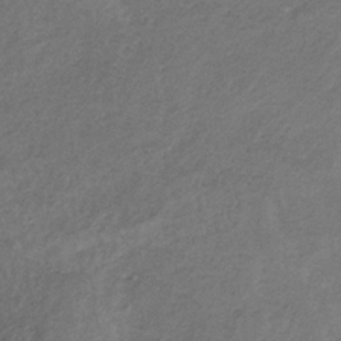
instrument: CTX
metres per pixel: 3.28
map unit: HNb
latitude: -32.7275
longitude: 61.7100
